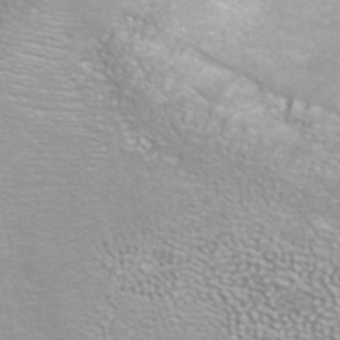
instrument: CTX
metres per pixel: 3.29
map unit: ANa
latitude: 40.0822
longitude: 22.9164
